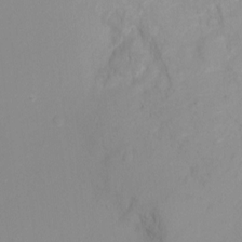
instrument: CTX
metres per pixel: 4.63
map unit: Ht
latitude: -8.1984
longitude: -35.6505
